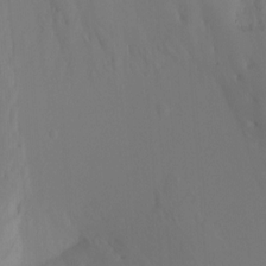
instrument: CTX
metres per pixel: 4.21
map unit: Ht
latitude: -16.3118
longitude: -46.9703
